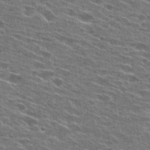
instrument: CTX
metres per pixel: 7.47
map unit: Hto
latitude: 26.9892
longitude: -45.9717
